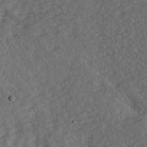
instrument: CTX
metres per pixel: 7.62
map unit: lAa
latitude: -6.7085
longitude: -126.5357
